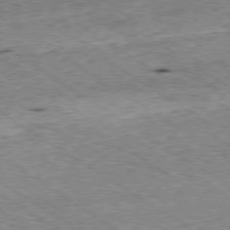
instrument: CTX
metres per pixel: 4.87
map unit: Ap
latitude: -80.0283
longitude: -51.8961
